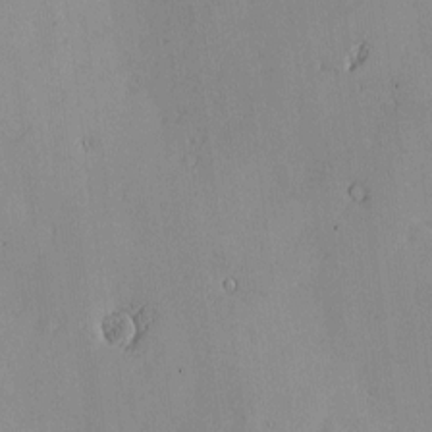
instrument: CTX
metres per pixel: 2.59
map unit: Nve
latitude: -8.8219
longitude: 173.5777
